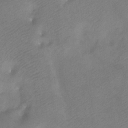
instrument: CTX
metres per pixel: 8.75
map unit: Ht
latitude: -7.2943
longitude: -34.8569
